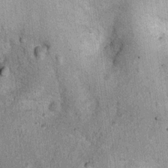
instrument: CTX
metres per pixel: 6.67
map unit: Ht
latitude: 10.8191
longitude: -38.1956
